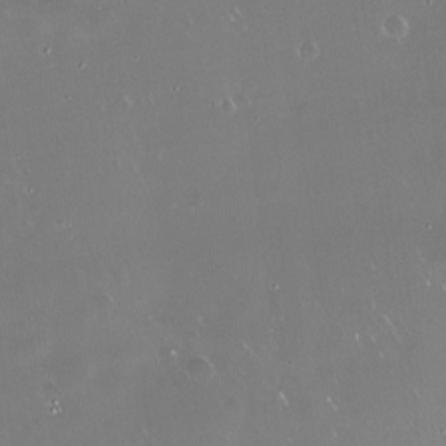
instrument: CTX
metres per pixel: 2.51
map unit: Nve
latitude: -18.6141
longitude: -60.0822
